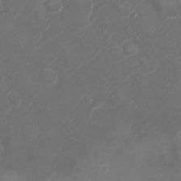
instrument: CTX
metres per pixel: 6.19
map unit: Ht
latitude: -2.8785
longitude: -20.7058
